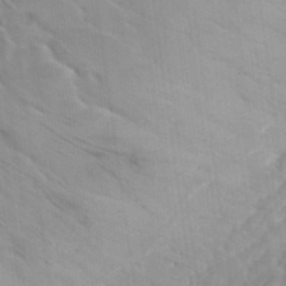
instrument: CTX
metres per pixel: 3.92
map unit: Hto
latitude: 35.4615
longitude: -50.8002
